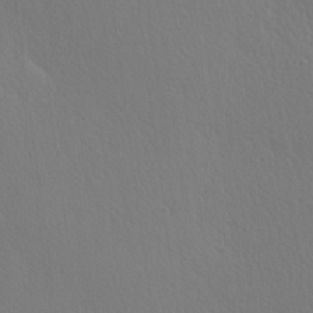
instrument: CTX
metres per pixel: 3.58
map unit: Hve
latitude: 19.3670
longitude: 149.8612
